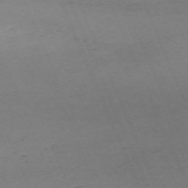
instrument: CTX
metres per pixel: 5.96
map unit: Nhu
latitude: -68.4251
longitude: 38.4251
